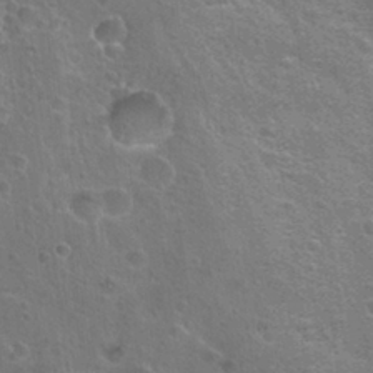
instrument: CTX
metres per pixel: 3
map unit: Hto
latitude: 23.3482
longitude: -47.3482
